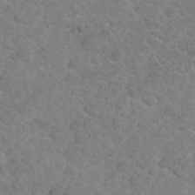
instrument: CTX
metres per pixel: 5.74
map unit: eHh
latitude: 35.0836
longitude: -65.0458
